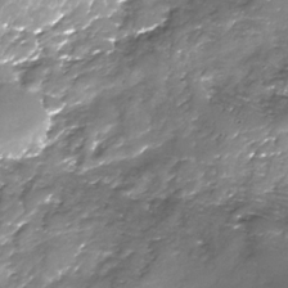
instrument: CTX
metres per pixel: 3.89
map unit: Nhe
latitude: -32.5574
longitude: -93.0458
